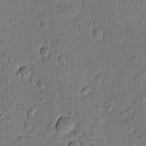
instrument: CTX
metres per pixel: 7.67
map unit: lAvf
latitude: 8.5357
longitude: 165.4455
